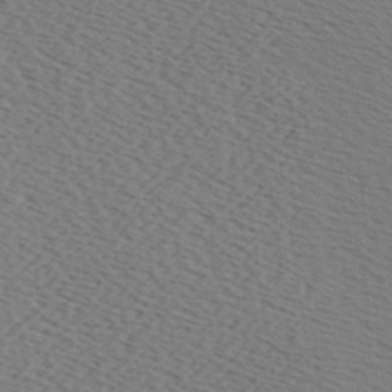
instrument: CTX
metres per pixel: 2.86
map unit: Hve
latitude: 2.5734
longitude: -125.7071
